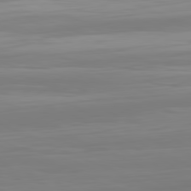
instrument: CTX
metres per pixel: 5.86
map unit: Hpe
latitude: -81.7478
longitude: 19.9745
